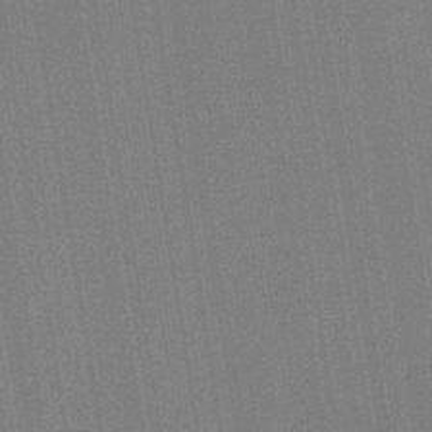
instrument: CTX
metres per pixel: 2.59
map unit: HNb
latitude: -44.2362
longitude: -40.7813
